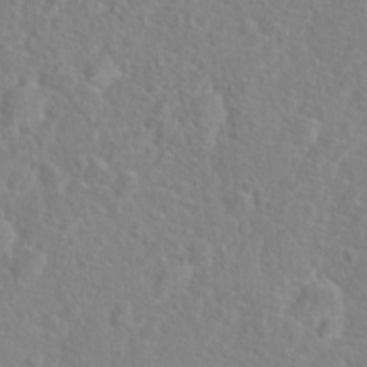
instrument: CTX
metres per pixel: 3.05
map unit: Hto
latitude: 16.8191
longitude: -41.9150
